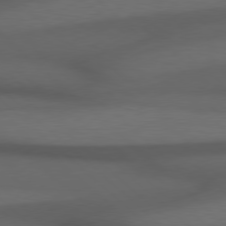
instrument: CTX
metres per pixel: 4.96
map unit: Hpe
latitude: 78.2901
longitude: -161.1025
